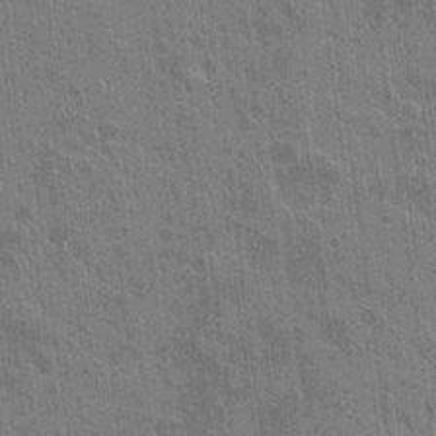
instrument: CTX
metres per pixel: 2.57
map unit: Hto
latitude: -3.7099
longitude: -35.5371
